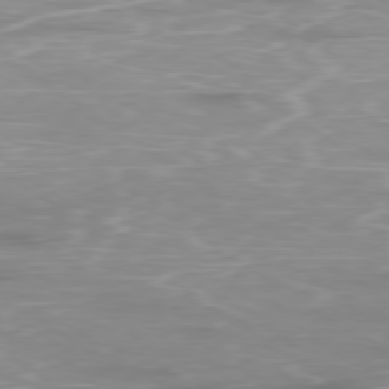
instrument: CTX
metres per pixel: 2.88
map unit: Ap
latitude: -79.2942
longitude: -93.0836
